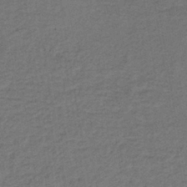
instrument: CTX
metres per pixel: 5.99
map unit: lHb
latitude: -38.4818
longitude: 71.4832
